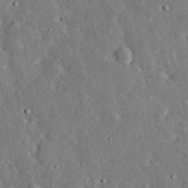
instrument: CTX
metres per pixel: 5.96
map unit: lHvf
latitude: 33.0081
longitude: -83.2725
